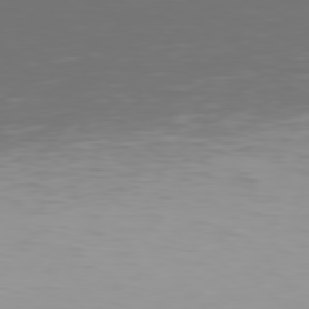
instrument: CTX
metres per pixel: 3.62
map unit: Hpe
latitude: 77.0836
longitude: -139.1592
